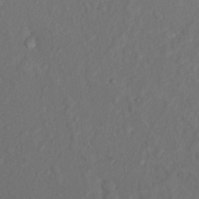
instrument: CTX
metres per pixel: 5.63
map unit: Nhu
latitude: 12.6113
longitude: -28.2333
